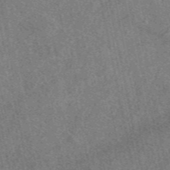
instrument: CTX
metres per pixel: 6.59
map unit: eAb
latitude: 48.3845
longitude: 109.4265
